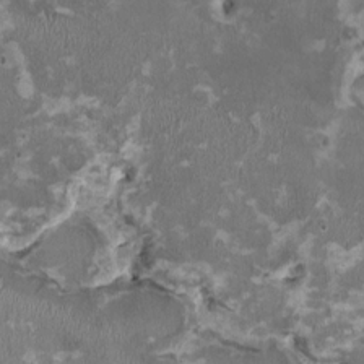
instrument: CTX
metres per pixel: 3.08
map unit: HNhu
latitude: 2.3278
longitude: -4.2711
